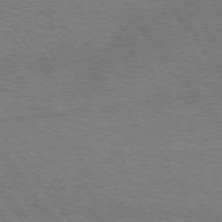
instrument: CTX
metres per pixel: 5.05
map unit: Hpe
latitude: 73.1026
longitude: -141.8394
